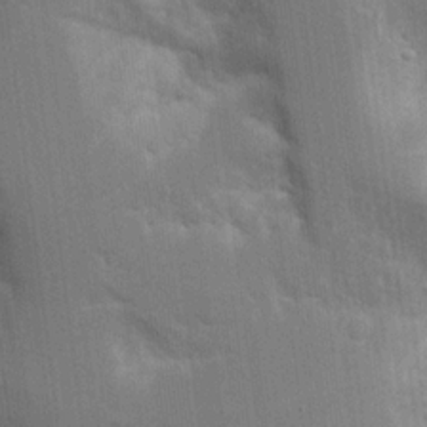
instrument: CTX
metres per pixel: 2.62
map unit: Aa
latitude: 16.2712
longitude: -149.1403
